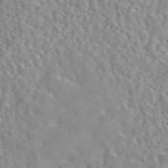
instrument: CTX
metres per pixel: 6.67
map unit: eAb
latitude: 44.4601
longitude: 112.7085
